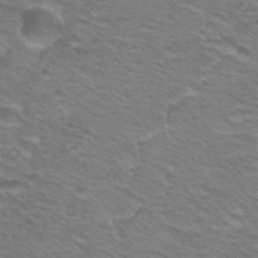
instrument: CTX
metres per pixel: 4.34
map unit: Hto
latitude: 22.5168
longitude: -31.2915
